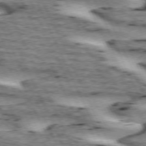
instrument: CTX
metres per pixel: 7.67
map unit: lApd
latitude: 72.8947
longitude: -54.6112
